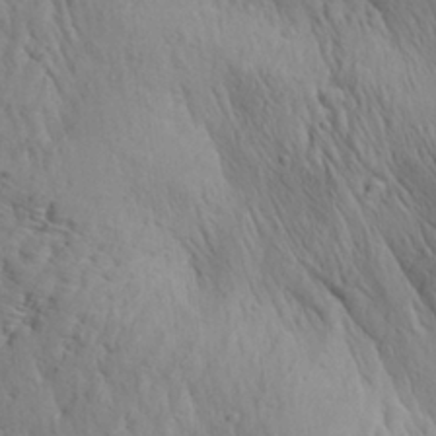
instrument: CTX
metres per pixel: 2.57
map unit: Aa
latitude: 26.5357
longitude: -141.4048
